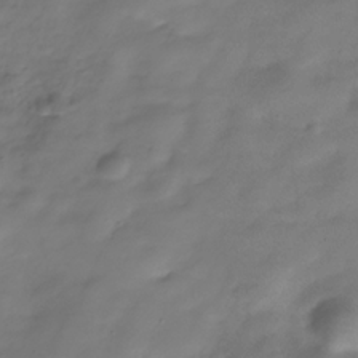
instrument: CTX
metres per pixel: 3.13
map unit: Hve
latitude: -31.9745
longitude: 90.3307
